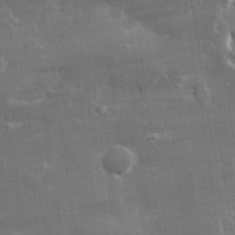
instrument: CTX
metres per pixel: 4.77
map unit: lHvf
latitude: 31.9528
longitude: -89.3860
